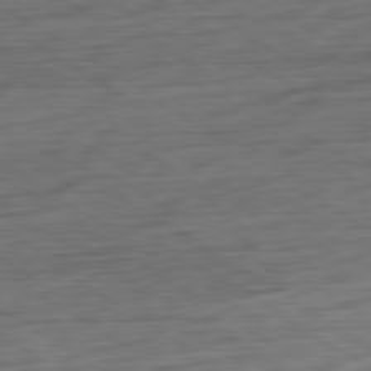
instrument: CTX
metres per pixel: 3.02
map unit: Ap
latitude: -80.6141
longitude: -69.3104
